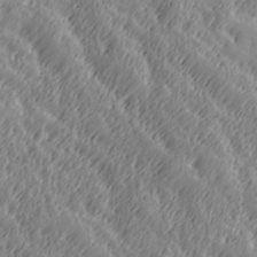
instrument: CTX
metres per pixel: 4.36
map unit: Hve
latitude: 32.3089
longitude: 149.5588
